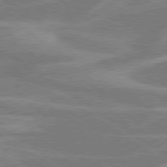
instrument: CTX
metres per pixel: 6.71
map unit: lApd
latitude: 79.2915
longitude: -123.0647
